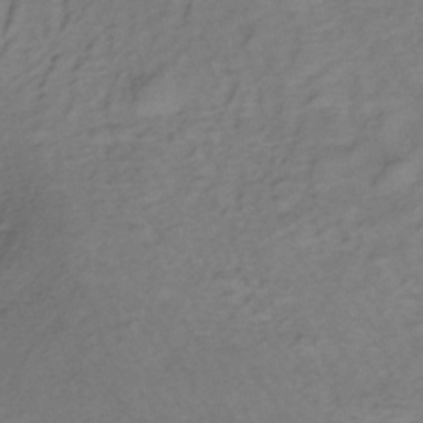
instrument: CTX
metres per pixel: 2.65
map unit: lHb
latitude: -35.1998
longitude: 70.1039
